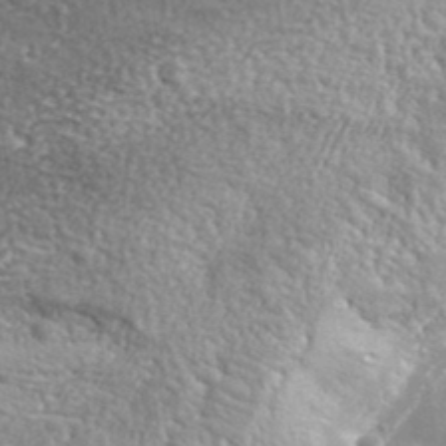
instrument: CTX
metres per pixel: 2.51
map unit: lHvf
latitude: 37.3482
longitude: -88.1389
